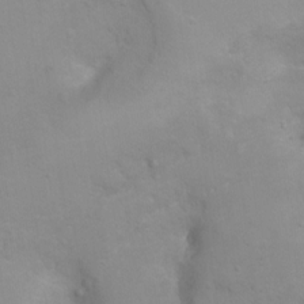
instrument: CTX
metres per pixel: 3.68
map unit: Ht
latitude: 2.7246
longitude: -34.5545
